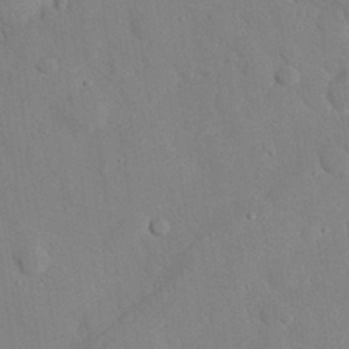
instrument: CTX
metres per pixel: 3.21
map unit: eHh
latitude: 26.9514
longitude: -79.3860
